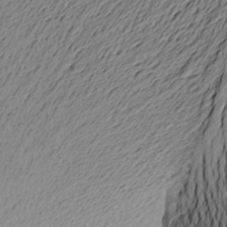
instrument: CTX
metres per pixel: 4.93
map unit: Aa
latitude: 22.7057
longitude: -149.0270
